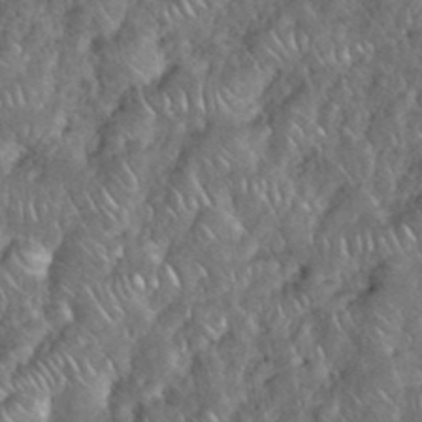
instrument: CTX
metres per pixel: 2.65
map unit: eHh
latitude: 38.1011
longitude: -58.7246
